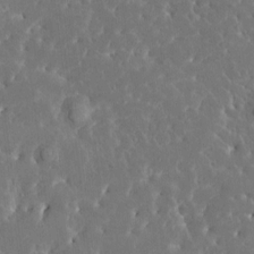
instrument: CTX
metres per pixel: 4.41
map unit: HNhu
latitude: 6.7057
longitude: -5.0269
